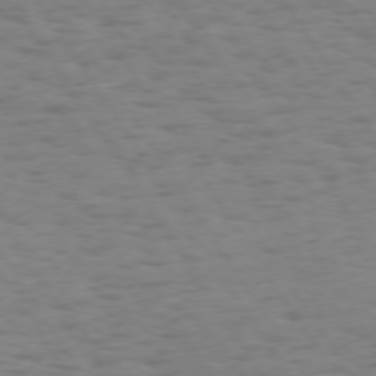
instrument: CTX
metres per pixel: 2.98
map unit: Hpe
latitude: 73.5749
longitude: -140.3278
